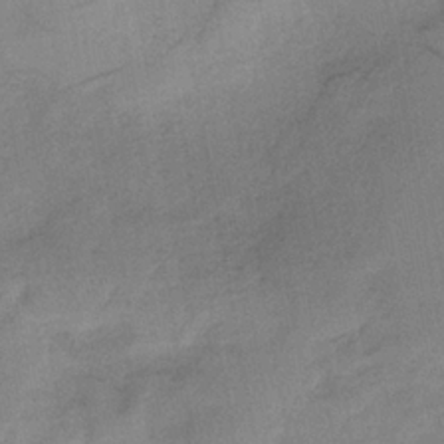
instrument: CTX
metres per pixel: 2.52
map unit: HNb
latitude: -32.7086
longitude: 62.2928
